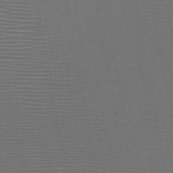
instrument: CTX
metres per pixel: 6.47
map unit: HNb
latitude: -47.7666
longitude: -40.4034
